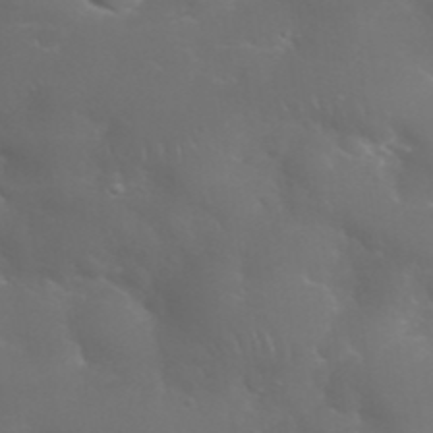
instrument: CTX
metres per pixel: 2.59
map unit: Nhu
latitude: 28.3845
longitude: -66.6112
